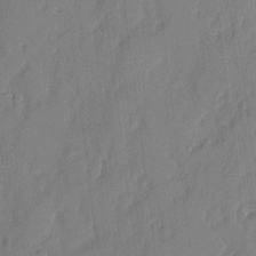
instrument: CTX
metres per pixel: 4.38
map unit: eHh
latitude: 4.7057
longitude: -76.8758
